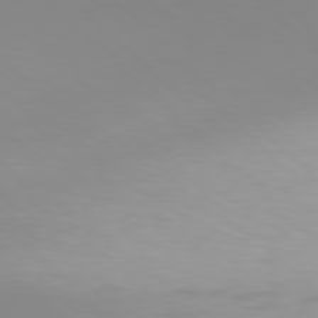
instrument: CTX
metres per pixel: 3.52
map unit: Hpe
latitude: 77.3481
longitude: -132.7057
